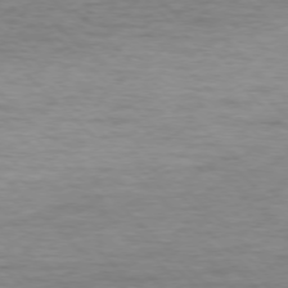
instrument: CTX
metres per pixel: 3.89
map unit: Ap
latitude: -77.2376
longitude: -94.5546
